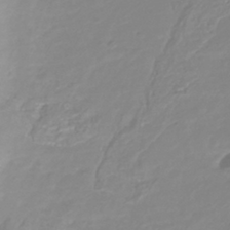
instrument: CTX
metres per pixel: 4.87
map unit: Nhu
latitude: -41.2754
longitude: -84.6869
